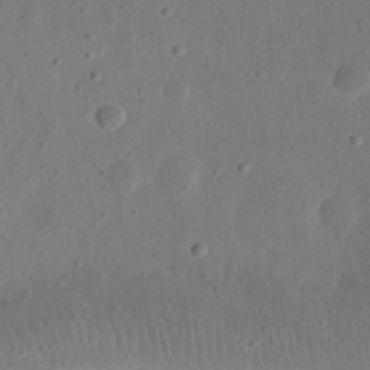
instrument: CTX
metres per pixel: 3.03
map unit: eHh
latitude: 23.0647
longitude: -69.8583
